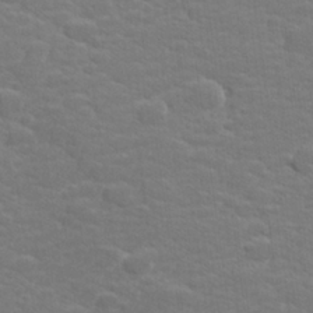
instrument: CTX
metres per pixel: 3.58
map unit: lHvf
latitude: 25.8961
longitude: 141.9367
